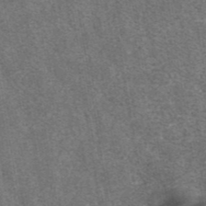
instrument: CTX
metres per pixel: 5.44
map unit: eAb
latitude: 42.2334
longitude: 105.5777
